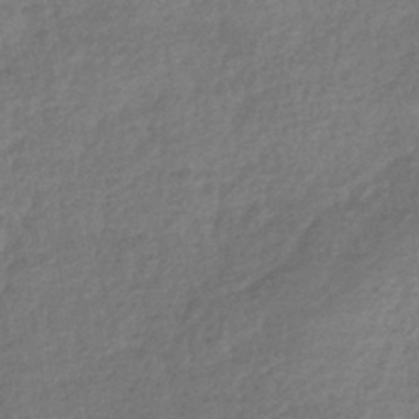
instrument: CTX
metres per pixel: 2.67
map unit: lHb
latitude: -40.2361
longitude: 73.7288
